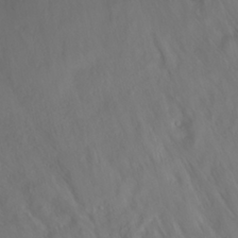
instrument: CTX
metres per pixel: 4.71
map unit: Nhu
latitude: 23.6883
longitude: -63.3671
